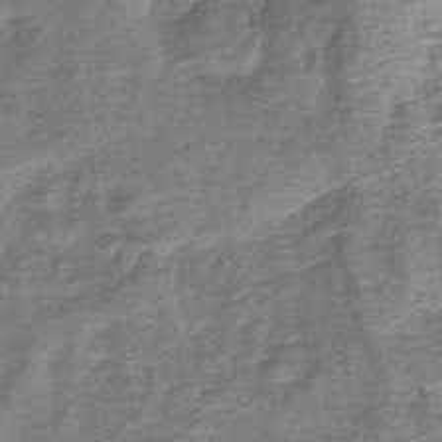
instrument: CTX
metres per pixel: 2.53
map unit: lHb
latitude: -42.0849
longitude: 79.3509
